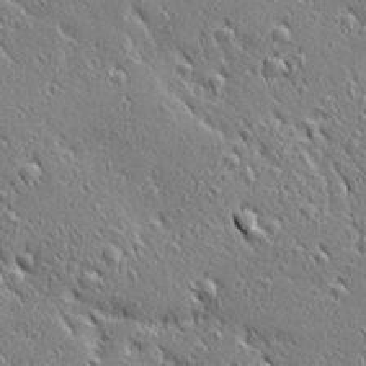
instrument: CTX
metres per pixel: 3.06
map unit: Ave
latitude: 20.8758
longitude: -136.3468
